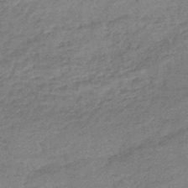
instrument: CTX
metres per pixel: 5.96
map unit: lHb
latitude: -44.0850
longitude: 70.4629
